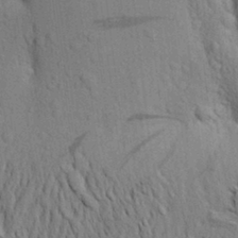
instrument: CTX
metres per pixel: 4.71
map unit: Aa
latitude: 19.5371
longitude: -149.4993
